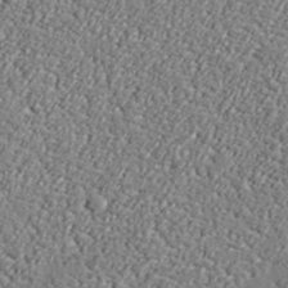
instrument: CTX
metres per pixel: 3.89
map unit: lHvf
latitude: 37.9528
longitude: -92.4223
